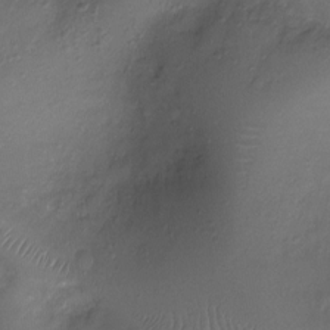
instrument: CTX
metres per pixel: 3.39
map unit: Ht
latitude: -9.1809
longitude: -20.1011
